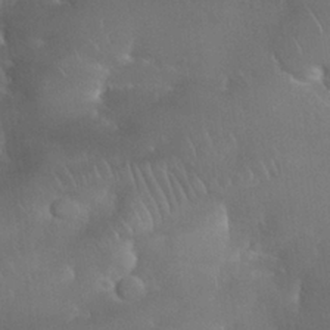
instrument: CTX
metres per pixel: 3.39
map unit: Nhu
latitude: 28.1578
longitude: -66.2900
